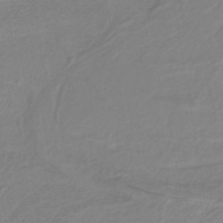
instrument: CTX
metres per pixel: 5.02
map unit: HNb
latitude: -37.8233
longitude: 56.1983
